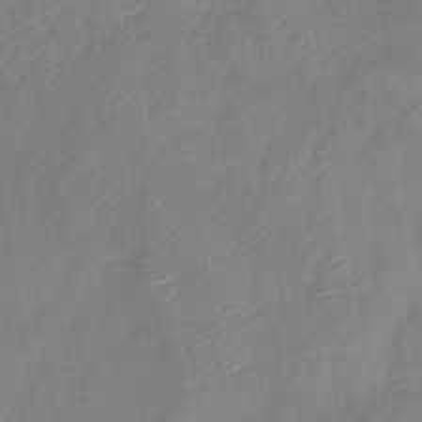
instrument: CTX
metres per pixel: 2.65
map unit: eHb
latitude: -41.6344
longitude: 81.4266
